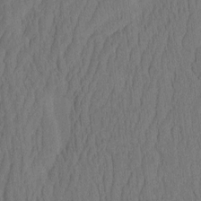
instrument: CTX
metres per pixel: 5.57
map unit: eHh
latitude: -2.2172
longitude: 15.4644
